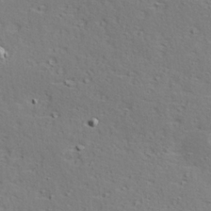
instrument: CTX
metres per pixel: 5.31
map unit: Hve
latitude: 24.1011
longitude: -98.0255
